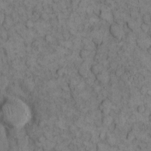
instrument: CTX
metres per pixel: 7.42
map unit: eHh
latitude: 12.8569
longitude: -64.5168
